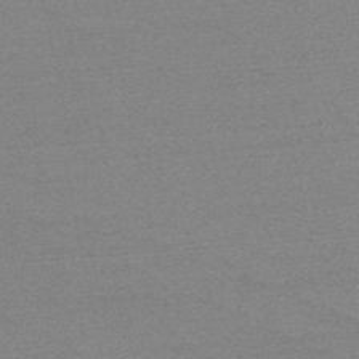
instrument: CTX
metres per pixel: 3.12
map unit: HNb
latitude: -52.0850
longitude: -43.3293
